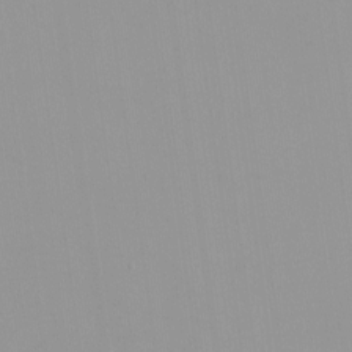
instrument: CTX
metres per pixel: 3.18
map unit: HNhu
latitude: -0.7275
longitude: -5.8772
